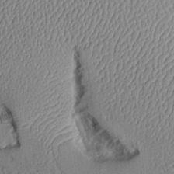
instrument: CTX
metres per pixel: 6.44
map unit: Aa
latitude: 10.3278
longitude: -128.3278
